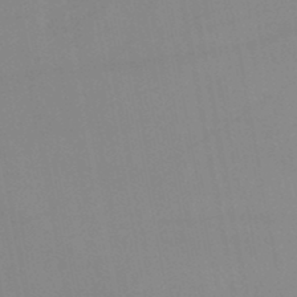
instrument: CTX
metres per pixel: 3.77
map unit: lHb
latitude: -45.0675
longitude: 77.1242
